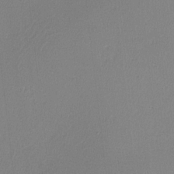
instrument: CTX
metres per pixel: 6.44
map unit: lHvf
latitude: -11.3132
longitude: -99.8394
